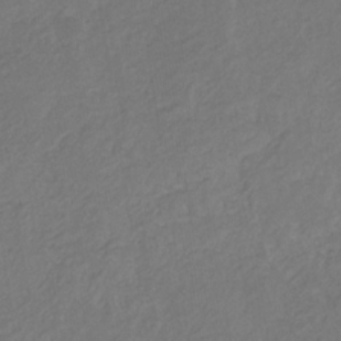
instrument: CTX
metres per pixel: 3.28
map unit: eHb
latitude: -29.6533
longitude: 67.9556
